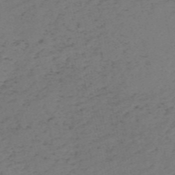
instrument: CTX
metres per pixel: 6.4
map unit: HNb
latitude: -55.4455
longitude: -43.7450
